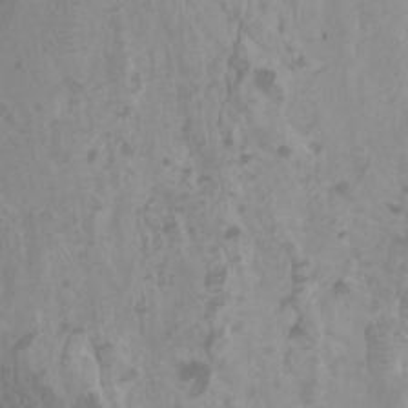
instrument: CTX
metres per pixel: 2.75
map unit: Ht
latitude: -1.5966
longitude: -18.3278
